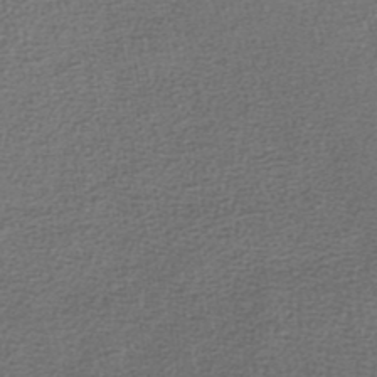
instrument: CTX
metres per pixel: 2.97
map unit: lHb
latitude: -45.1242
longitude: 58.4062
